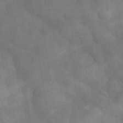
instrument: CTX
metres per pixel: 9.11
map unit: eHh
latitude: 30.6680
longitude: -72.3657
